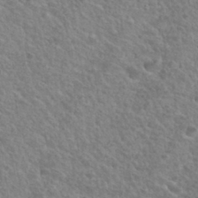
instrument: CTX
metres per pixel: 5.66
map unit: Hto
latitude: 32.8380
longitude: -50.0822
